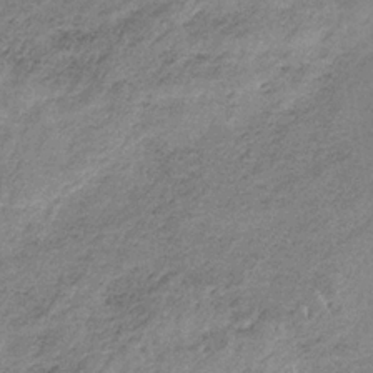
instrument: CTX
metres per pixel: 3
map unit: HNb
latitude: -33.5399
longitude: 59.5777
